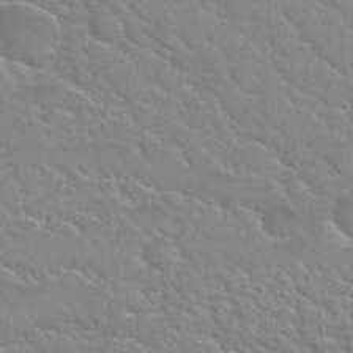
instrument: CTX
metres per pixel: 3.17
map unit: Nhu
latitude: 31.3860
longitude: -50.9702
